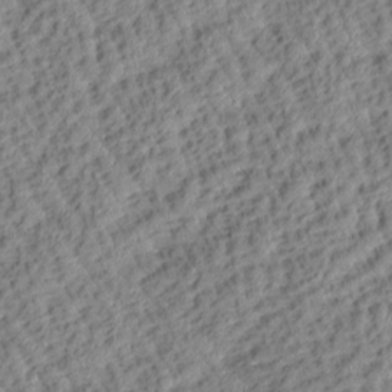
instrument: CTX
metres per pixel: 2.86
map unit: Htu
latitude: 0.9891
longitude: 177.3699
